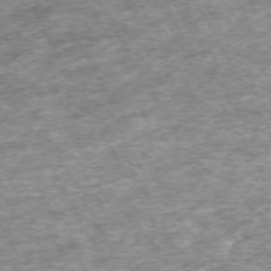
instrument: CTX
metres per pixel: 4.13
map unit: Hpe
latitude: -70.6330
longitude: 13.3510
